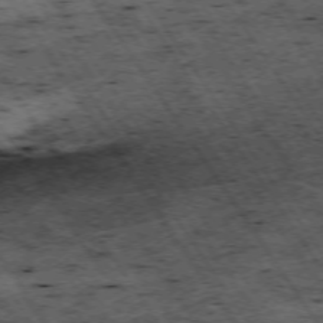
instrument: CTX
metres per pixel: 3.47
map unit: Hpe
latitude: -73.9556
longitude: 3.6154
